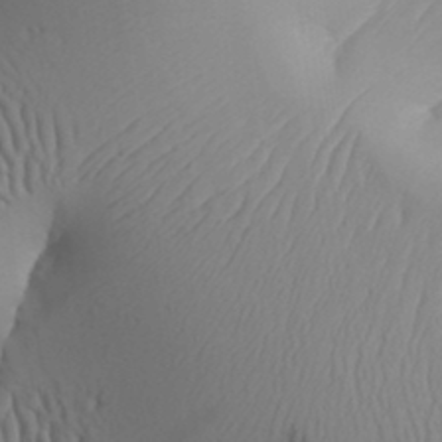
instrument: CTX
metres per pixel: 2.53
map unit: Aa
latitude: 30.0822
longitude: -141.4237
